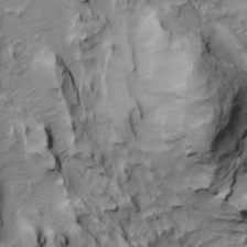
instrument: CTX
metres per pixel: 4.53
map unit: Htu
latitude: -3.8989
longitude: 150.0472
